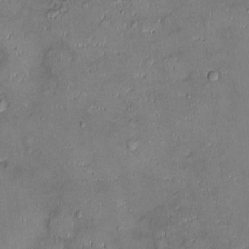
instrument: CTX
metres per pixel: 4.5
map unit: Ht
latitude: -4.1416
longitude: -14.1011
